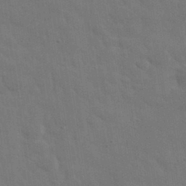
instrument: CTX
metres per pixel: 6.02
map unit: eHh
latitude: 33.9339
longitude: -70.3467
